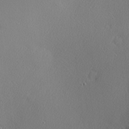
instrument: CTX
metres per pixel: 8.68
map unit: Nhu
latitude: 0.5168
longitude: -78.1956
